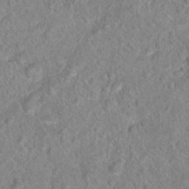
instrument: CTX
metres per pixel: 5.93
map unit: Hto
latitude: 16.3656
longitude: -41.6315
